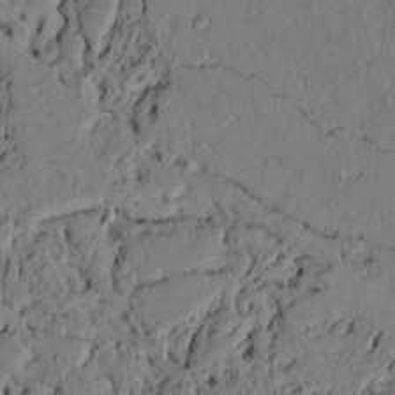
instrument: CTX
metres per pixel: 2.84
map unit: lAvf
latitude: 4.4034
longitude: 164.8975
